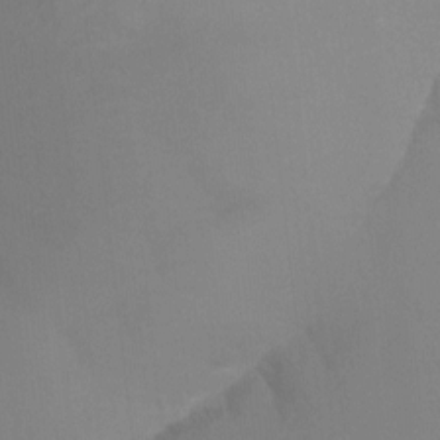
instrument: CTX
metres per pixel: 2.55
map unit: Aa
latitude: -7.6910
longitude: -78.5357
